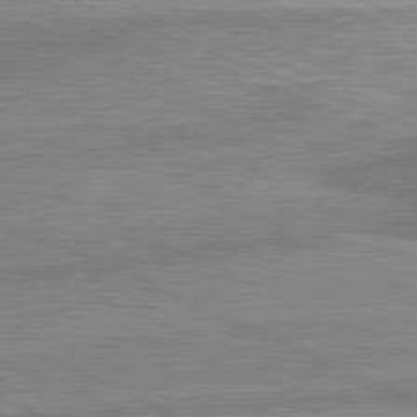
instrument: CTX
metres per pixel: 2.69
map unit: lApd
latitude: 81.8583
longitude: -172.2144
